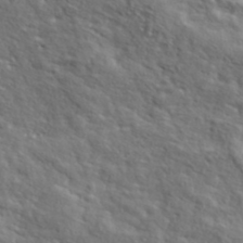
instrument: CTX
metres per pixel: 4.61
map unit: lHvf
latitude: 41.5182
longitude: -88.1578
